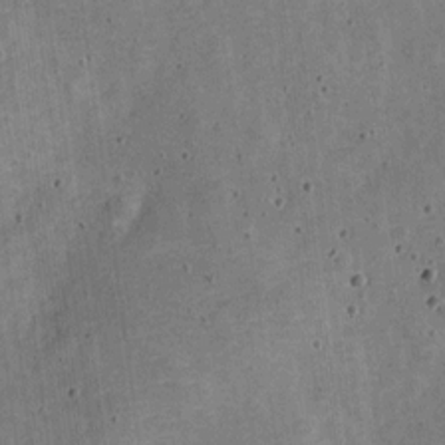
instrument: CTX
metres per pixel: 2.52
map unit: Nve
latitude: -25.9556
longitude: 105.5021
